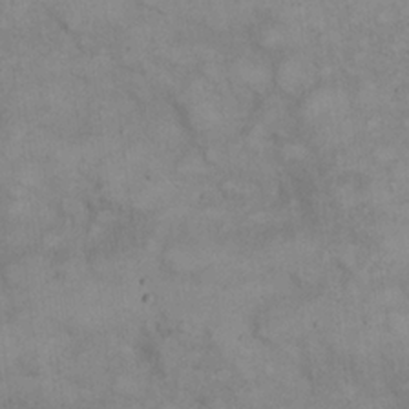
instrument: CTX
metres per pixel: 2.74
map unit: eHh
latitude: 21.2537
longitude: -59.9339
